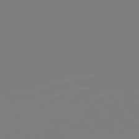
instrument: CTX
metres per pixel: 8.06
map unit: Hpe
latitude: 77.8016
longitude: -137.8584
